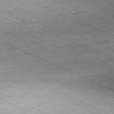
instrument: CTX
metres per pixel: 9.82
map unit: Hpe
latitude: -81.4455
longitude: 11.3132
